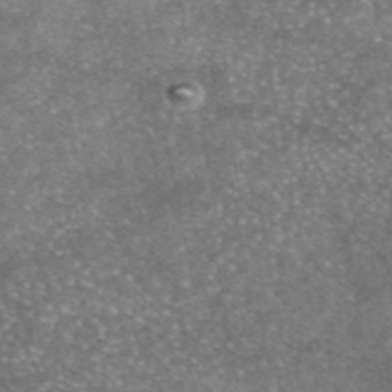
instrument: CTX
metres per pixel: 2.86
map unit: eAb
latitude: 46.9703
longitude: 123.5210
